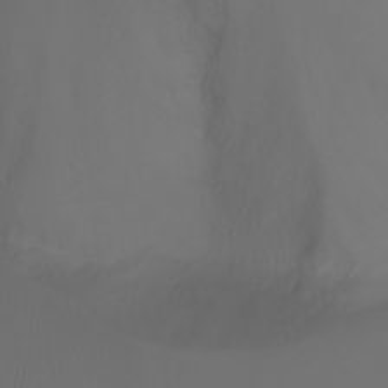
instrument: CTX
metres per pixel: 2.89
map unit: Nhu
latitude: -7.6344
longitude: -73.5749
